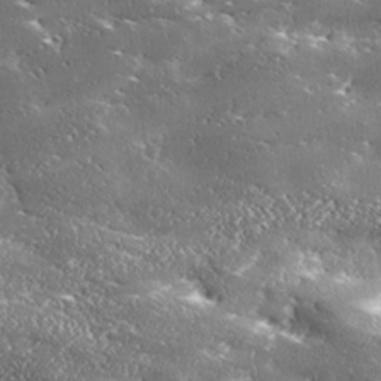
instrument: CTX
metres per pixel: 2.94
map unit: Ave
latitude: 18.1577
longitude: -136.8758
